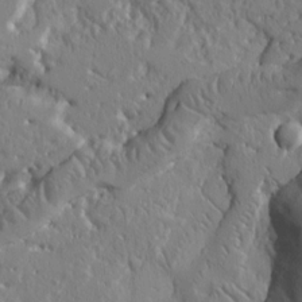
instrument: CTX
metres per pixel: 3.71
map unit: Ht
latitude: 10.1200
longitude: -76.6679
